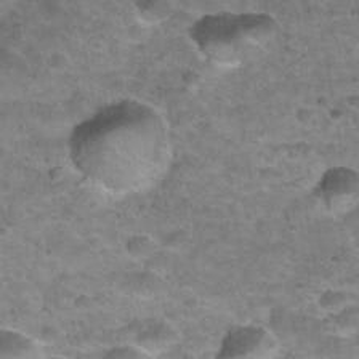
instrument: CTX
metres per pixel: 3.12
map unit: Nhu
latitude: 31.8395
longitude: -52.8569
